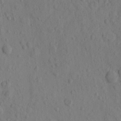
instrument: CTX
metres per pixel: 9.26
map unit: eHh
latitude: -1.1998
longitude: 18.1039
